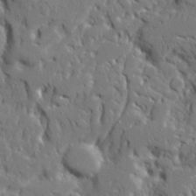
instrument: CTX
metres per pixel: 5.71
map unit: Ave
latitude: 23.0269
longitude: -129.8205
